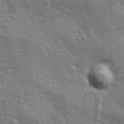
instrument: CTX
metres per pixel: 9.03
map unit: Ave
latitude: 12.6491
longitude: -103.6127
